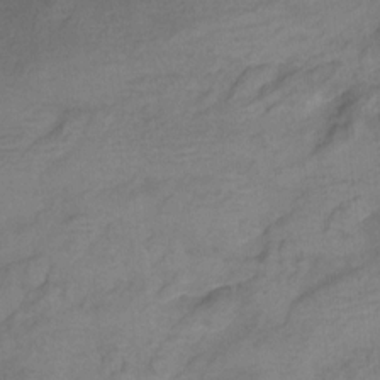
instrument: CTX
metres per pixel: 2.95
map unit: Hto
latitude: 6.6868
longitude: -36.5735
